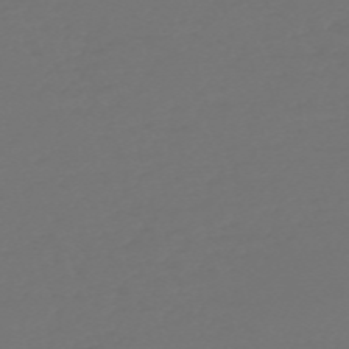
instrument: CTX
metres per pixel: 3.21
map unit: Nve
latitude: -59.3320
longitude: 56.6140
